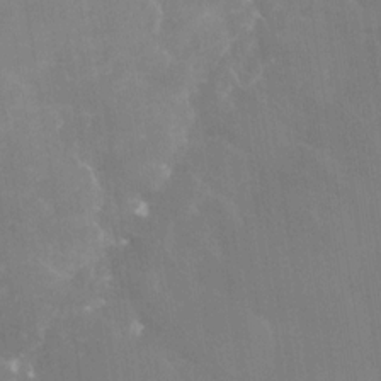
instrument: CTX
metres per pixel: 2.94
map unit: Nhe
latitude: -28.6707
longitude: -110.1956
